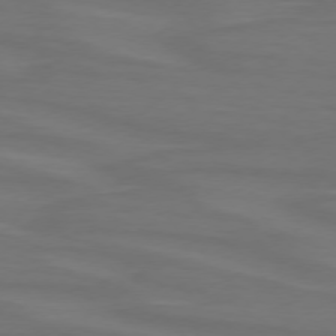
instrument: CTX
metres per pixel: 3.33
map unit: lApd
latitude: 74.6679
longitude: -79.3860
